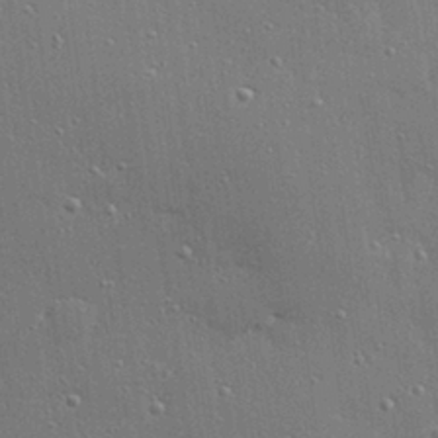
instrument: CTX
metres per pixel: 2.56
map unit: Hve
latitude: 28.4223
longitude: -90.8002
